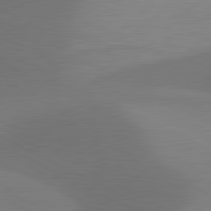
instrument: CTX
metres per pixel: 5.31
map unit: lApd
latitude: 81.1970
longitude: 127.4832
